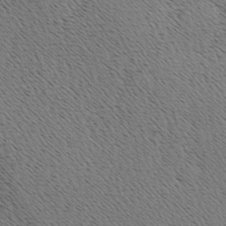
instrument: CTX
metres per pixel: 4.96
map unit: Hve
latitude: 3.2726
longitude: -125.0269
